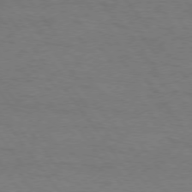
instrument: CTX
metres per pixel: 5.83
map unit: Hpe
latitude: 74.6491
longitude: -152.3279
